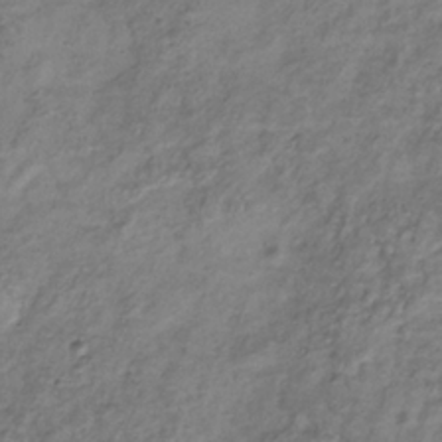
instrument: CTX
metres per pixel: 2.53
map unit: Hve
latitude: -33.8612
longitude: 89.3132
